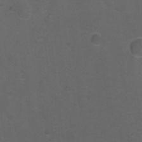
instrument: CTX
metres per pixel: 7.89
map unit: Hto
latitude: -9.8989
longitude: -36.7813
